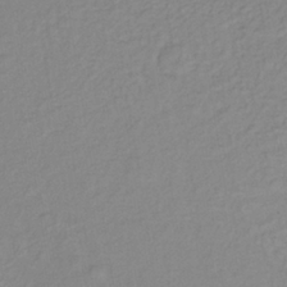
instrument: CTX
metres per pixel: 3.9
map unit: lHb
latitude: -37.4265
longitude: 70.5574
